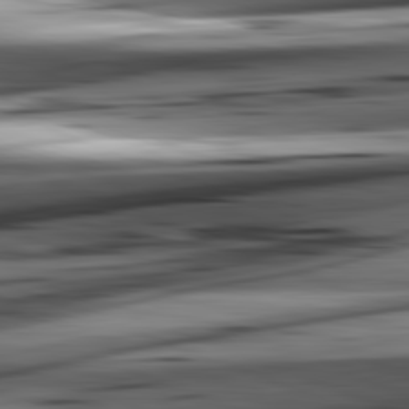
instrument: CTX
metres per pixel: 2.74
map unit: lApd
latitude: 82.4034
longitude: 151.9556
